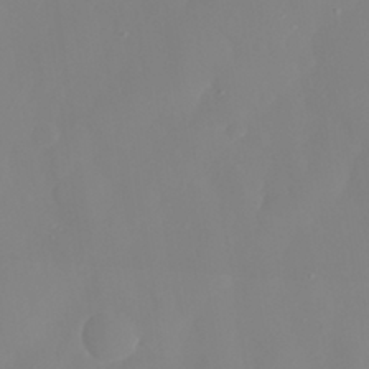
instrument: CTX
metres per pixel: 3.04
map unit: eHh
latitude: 31.6127
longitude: -59.1970
